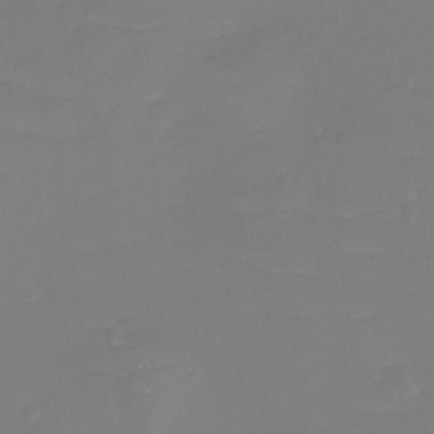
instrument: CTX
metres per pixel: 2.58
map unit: eHh
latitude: -3.9556
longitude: -75.7261
